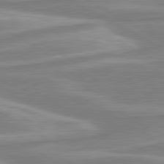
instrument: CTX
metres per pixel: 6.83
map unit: lApd
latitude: 80.5357
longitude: -172.9513
